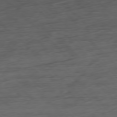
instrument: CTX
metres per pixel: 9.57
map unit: Ap
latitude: -78.4062
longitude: -71.7449
